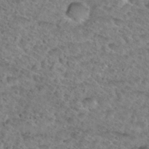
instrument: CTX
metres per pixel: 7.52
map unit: Nhu
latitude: 30.1200
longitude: -49.6316
